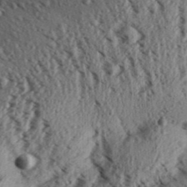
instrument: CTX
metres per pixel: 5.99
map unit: Aa
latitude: 31.3860
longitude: -136.9325
